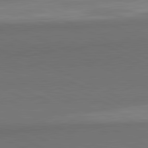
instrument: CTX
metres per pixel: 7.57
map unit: lApd
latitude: 82.0444
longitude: 158.1227
